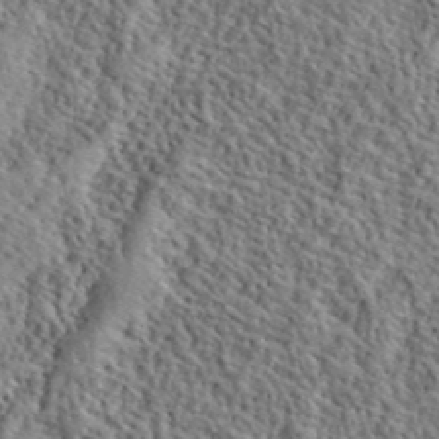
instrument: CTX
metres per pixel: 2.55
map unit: lHvf
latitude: 40.9513
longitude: -88.8947
